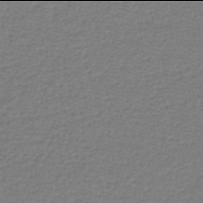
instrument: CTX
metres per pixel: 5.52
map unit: lHb
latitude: -42.0094
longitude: 70.0850
